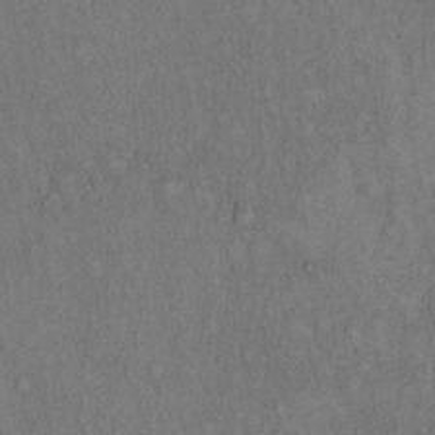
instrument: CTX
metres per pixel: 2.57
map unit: eHh
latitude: 16.5924
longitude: -62.5546
